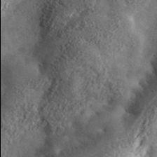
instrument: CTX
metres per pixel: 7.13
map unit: ANa
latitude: 40.0444
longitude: -89.9906
